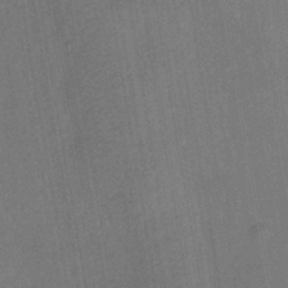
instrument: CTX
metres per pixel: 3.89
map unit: HNhu
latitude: -29.0298
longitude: 67.4643
